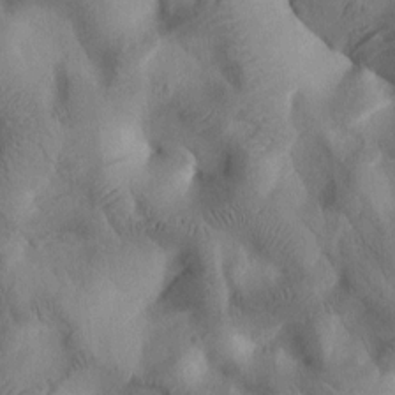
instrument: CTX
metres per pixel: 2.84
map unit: Htu
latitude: 2.3656
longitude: 179.3131
